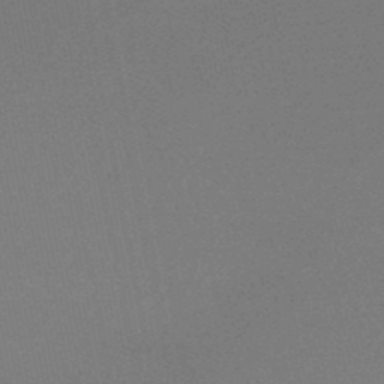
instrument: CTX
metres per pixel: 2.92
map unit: lHb
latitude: -48.6897
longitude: 66.0472
